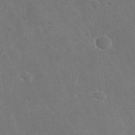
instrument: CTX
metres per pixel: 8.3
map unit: Nhu
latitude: -29.5210
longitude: -62.1767
